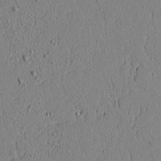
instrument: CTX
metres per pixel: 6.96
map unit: lAvf
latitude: 5.5560
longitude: 166.5196
